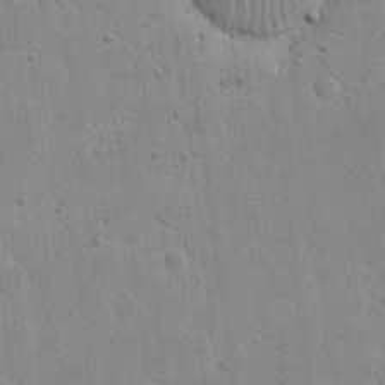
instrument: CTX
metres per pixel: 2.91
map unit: eHh
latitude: 21.8017
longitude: -68.5546
